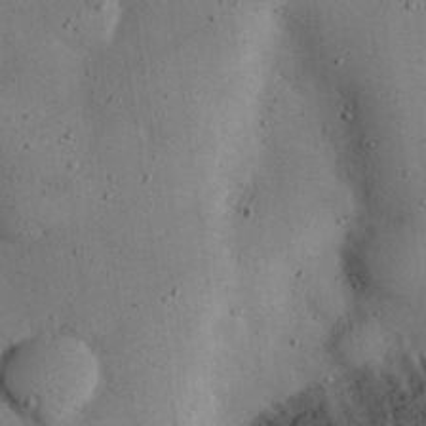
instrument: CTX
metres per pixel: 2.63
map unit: eHh
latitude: 24.3656
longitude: -71.7638
